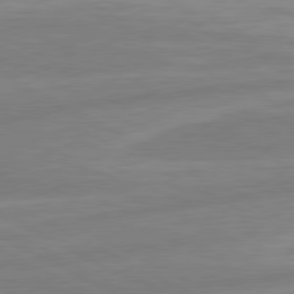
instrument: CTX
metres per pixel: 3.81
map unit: lApd
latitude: 80.8191
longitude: -169.1214
